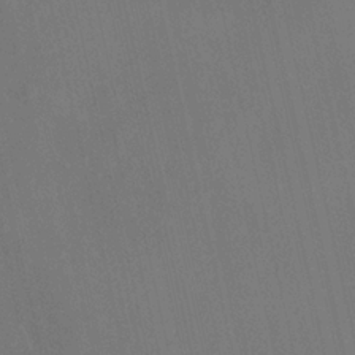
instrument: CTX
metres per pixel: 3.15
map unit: HNhu
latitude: 6.8002
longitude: 4.2928
